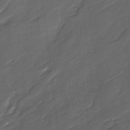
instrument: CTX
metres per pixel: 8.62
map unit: Ave
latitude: 16.7624
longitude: -136.6491
